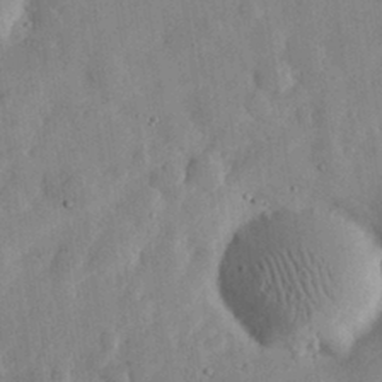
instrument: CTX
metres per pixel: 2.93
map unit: eHh
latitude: 30.0444
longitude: -75.5749
